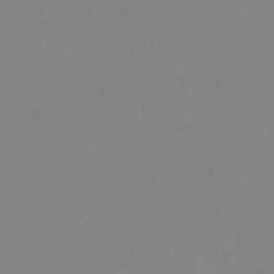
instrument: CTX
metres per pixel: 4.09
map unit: eHb
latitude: -48.8597
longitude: 85.2376
